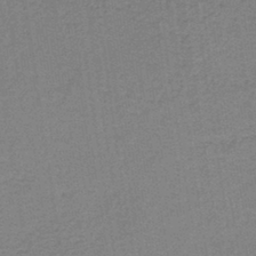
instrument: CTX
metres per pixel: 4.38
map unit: lHb
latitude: -37.2753
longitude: 60.9353
